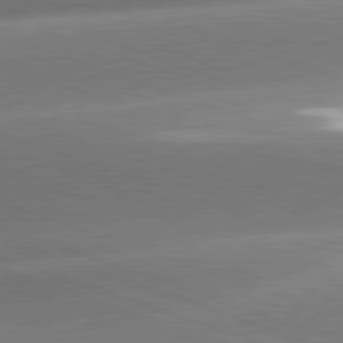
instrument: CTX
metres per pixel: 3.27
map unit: lApd
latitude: 81.5560
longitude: -158.5168
